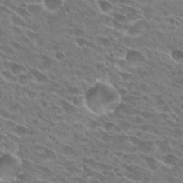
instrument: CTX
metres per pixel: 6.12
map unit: Hto
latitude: 27.5938
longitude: -42.1578
